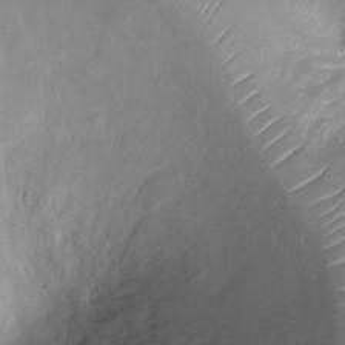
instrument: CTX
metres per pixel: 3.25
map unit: Ht
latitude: -9.8422
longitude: -20.3279
